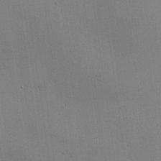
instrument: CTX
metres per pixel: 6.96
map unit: Aa
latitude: 26.6302
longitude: -130.2145
